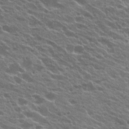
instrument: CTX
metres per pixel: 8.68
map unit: Hto
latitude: 24.0255
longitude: -37.3293
